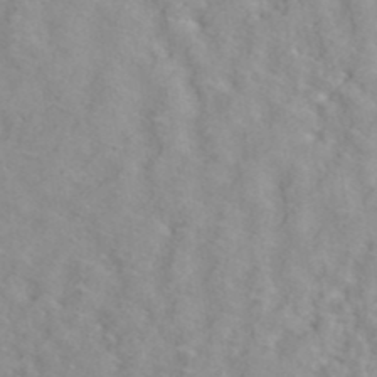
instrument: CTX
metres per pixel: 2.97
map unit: ANa
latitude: 40.4223
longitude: 28.8408
